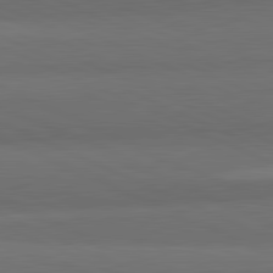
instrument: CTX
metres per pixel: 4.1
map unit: lApd
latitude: 82.1199
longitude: 157.2187
